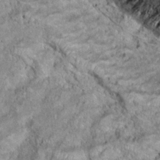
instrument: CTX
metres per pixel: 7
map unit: Hto
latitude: 22.0633
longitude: -46.9514
